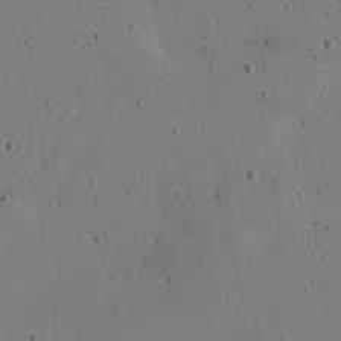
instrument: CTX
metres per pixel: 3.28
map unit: Nve
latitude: -24.9164
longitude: 107.3888
